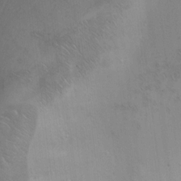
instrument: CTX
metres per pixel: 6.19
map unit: Nhu
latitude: 12.2712
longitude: -27.0648
